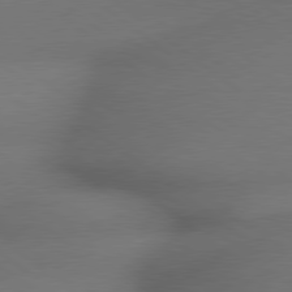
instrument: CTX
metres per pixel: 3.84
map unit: lApd
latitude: 79.1781
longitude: -167.7827
